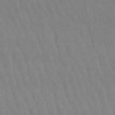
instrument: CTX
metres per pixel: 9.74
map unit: lHb
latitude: -50.2928
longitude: 71.0487
